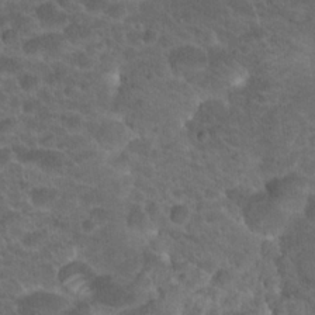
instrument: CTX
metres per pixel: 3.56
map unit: Hto
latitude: 19.8016
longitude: -35.9717
